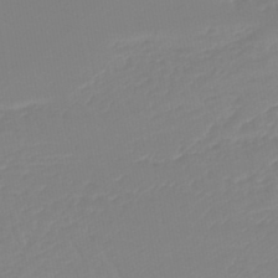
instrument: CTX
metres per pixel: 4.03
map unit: lHb
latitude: -45.5966
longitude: 72.2172
